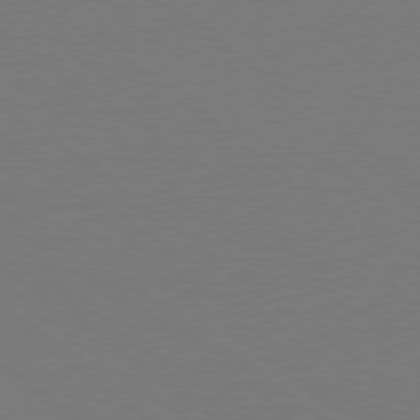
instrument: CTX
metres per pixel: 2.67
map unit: Ap
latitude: -79.0864
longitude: -98.8380
